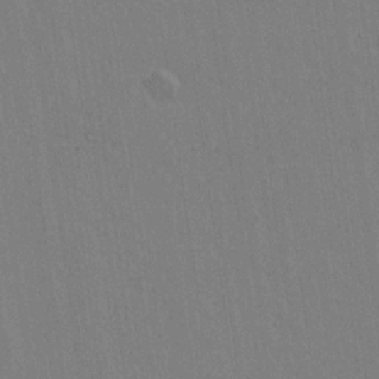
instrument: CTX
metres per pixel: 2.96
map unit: lAvf
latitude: 14.6680
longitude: -126.8758
